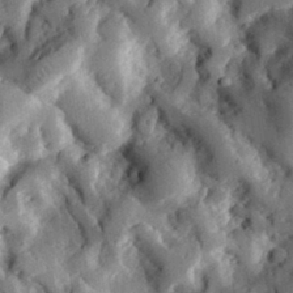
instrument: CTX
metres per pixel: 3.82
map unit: eHh
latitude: 30.2523
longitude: -80.2900
